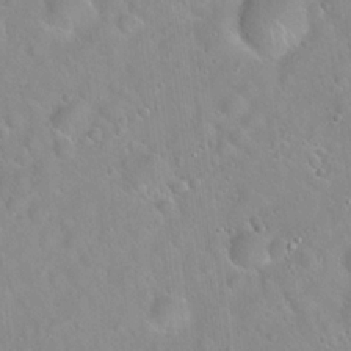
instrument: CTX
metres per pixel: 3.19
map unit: Hto
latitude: 21.0270
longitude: -53.4993
